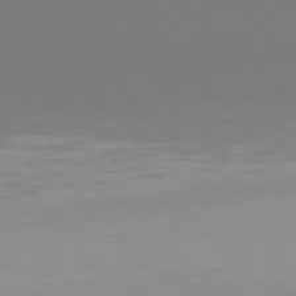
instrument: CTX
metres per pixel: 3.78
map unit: Hpe
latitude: 77.5182
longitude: -164.7246
